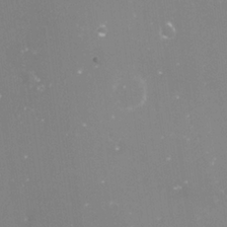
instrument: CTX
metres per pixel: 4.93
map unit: Nve
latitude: -17.4455
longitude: -59.4804
